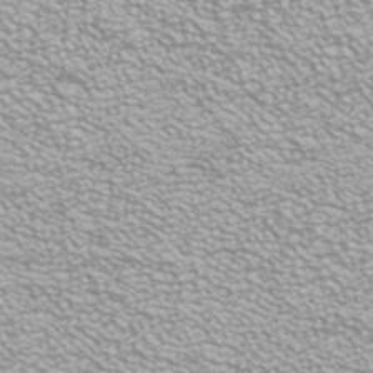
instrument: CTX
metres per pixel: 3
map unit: ANa
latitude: 39.9906
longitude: 23.0109
